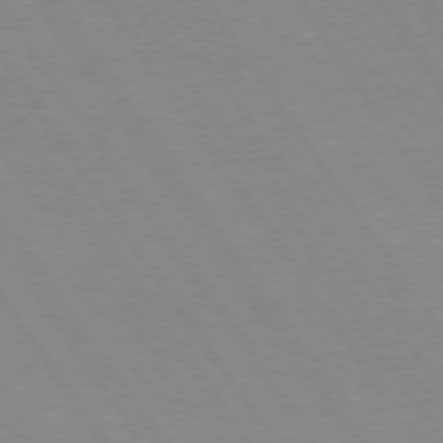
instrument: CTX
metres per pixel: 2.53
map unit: Hpe
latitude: 74.2145
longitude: -140.6679
